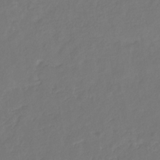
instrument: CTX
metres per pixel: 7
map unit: eHb
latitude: -30.1228
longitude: 65.4833
